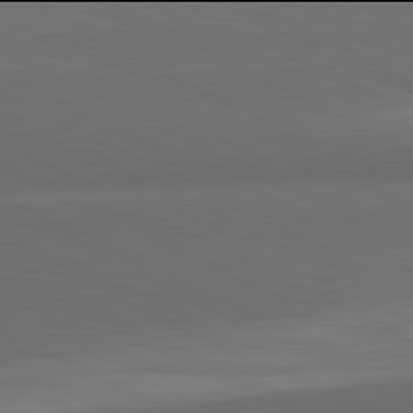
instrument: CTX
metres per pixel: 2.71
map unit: lApd
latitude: 81.9906
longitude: 158.7085
